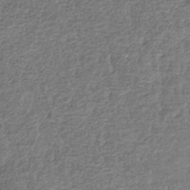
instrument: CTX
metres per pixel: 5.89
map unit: eHb
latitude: -34.1984
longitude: 77.5966
